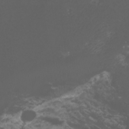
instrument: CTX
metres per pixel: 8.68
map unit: Nhu
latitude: -11.5399
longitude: -74.7435
